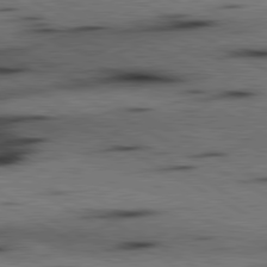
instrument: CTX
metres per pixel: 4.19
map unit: lApd
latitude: 80.2522
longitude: 162.0472
